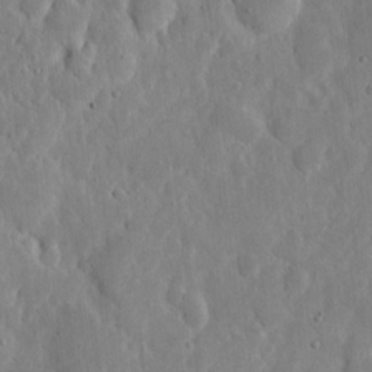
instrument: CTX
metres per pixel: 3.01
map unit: eHh
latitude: 7.1592
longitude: -70.6490
